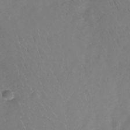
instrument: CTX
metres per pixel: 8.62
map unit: Nhe
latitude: -32.9920
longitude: -88.4034
